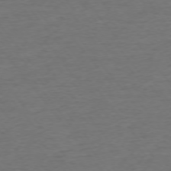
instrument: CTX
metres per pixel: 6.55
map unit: Ap
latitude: -75.7478
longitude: -84.4790
